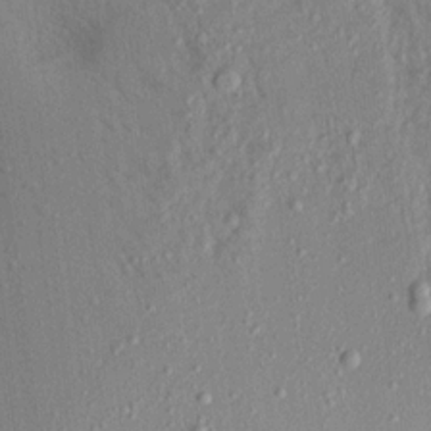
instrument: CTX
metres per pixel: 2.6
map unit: Aa
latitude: 18.0822
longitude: -148.8380
